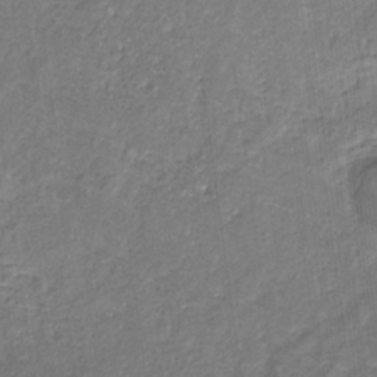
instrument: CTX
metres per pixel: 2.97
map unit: eHb
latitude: -32.0661
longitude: 67.4076
